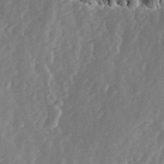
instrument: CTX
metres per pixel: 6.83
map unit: Ave
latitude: 13.9717
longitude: -103.2537
